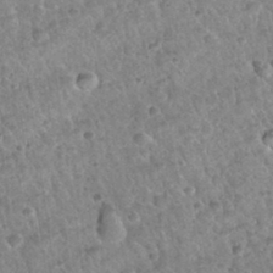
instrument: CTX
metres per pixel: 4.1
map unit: Hto
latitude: 32.4601
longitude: -51.2159
